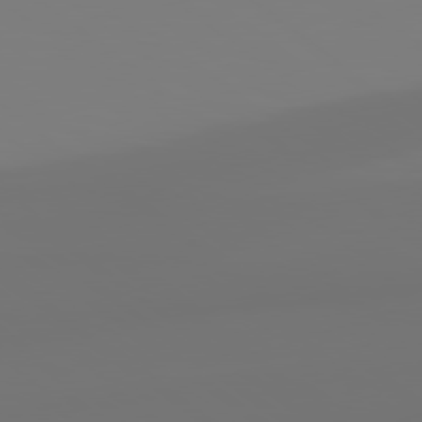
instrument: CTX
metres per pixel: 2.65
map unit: lApd
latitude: 79.1026
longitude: -174.8569
